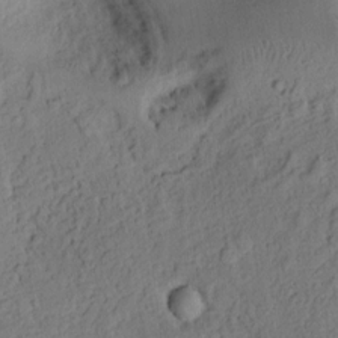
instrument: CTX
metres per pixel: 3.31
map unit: Ht
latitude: 7.5371
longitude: -76.1011
